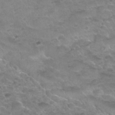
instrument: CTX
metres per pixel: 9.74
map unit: Nhu
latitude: 31.1592
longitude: -52.4034
